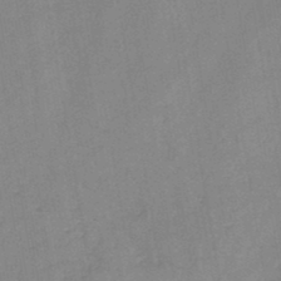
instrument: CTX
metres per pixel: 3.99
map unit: HNb
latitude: -45.2565
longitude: -38.2333
